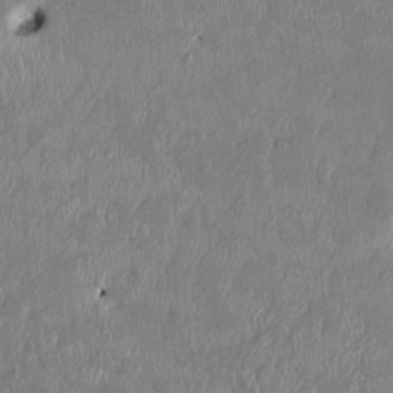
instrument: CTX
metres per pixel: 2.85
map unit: HNhu
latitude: 2.2144
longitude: -5.8394
